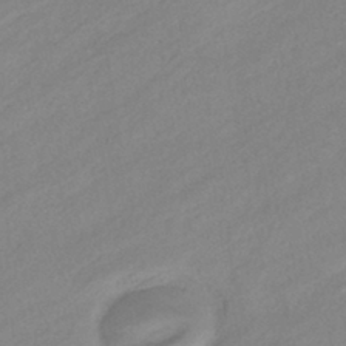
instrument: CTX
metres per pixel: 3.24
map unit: eHb
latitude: -39.3699
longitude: 82.3684
